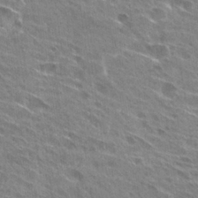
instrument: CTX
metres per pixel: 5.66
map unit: Hto
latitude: 28.4034
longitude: -44.6679
